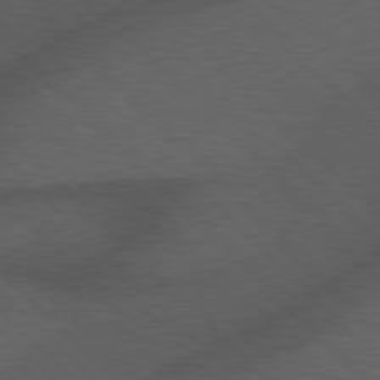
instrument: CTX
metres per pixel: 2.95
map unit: Hpe
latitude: 77.3481
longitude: -152.8191
